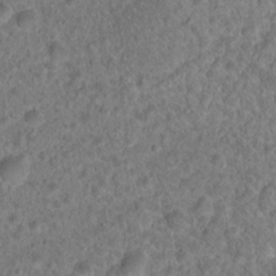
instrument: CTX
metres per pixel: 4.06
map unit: Hto
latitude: 18.4790
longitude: -40.2711
